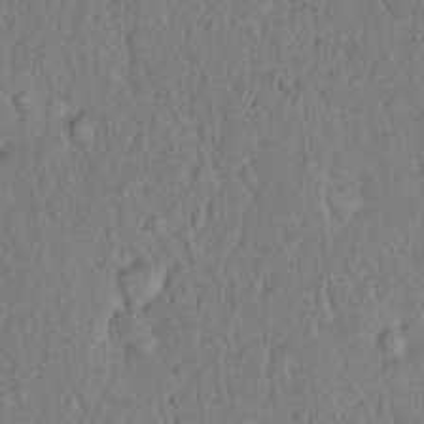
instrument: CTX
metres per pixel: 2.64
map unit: eHh
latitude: 18.6112
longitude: -62.4979
